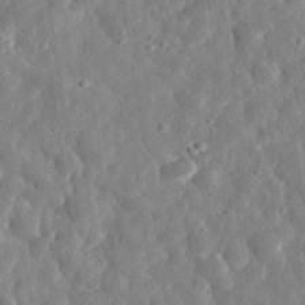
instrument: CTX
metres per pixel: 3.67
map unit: eHh
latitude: 33.1970
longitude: -78.6491
